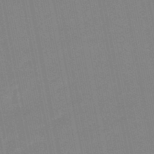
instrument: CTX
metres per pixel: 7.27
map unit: lHb
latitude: -49.1242
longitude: 80.2929
